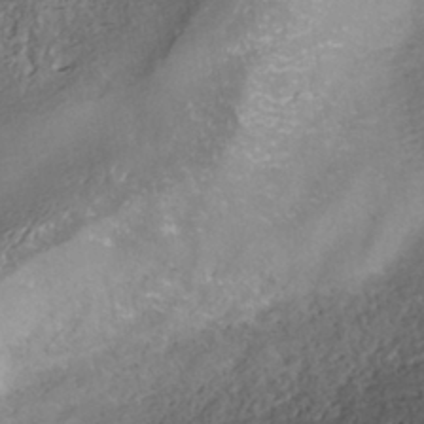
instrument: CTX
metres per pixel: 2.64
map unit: ANa
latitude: -41.1053
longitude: 105.3698
